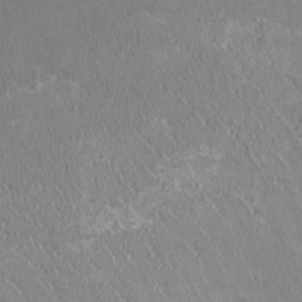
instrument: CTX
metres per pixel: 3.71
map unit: HNhu
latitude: -0.9164
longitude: -3.1970
